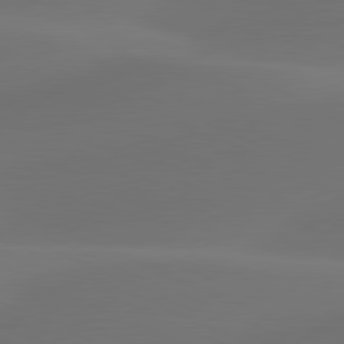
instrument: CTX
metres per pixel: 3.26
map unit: lApd
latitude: 80.4223
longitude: -83.5938
